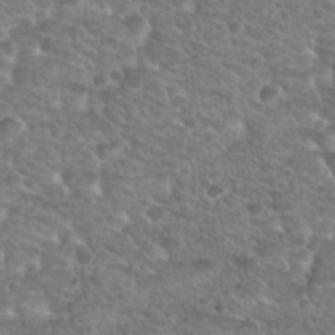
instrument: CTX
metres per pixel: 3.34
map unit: Nhu
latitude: 31.5938
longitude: -49.9150
